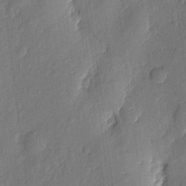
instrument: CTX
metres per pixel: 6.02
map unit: eHh
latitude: 5.9717
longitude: -73.2537
